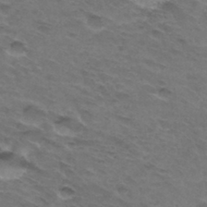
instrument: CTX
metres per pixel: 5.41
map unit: Hto
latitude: 32.1767
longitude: -46.2145
